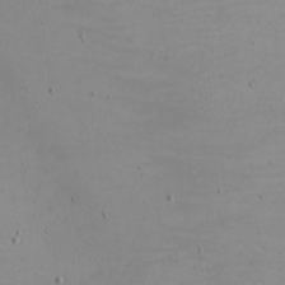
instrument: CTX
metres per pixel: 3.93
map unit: eHh
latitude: -5.4454
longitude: -80.6868
